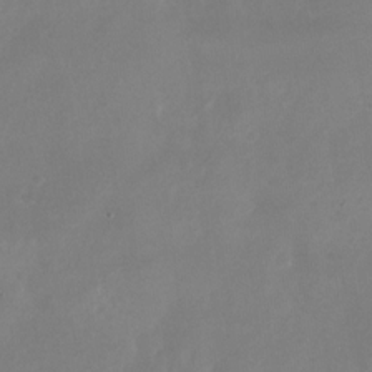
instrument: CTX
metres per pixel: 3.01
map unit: Nhu
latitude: -26.4440
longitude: -72.9325
